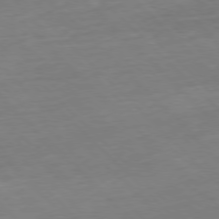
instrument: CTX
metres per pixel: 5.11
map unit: Hpe
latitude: -77.7478
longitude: 12.8597
